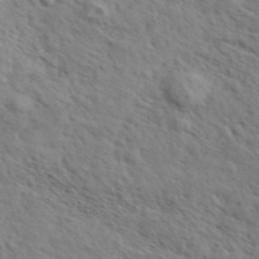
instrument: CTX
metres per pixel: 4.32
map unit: eHh
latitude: 36.4034
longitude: -138.8758
